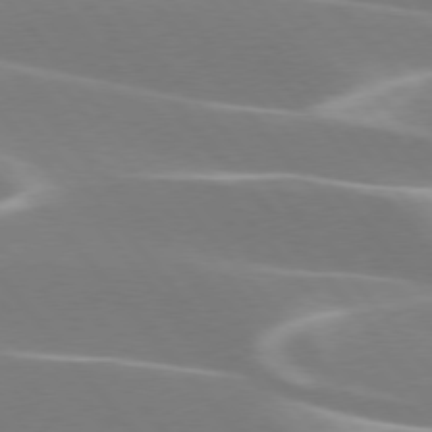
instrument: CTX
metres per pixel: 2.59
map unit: lApd
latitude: 75.8583
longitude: -63.1403
